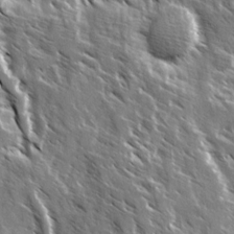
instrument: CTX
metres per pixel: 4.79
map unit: Ave
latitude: 14.7436
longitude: -133.6127
